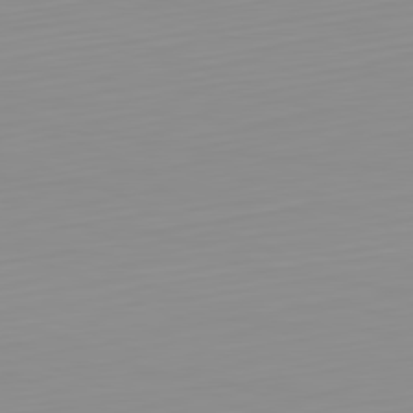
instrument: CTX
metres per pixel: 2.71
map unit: Hpe
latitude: -82.3306
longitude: 17.4266
